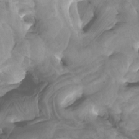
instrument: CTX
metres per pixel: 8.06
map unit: Htu
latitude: -5.1431
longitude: -76.0822
